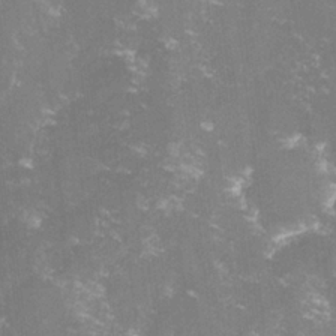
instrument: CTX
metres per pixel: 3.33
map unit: lHvf
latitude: -14.5763
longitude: -100.7813
